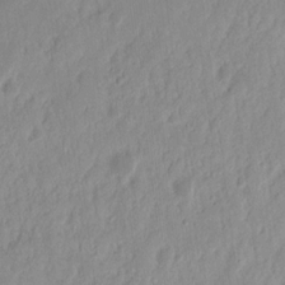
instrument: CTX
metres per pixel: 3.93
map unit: eHh
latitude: 14.4790
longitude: -72.7247
